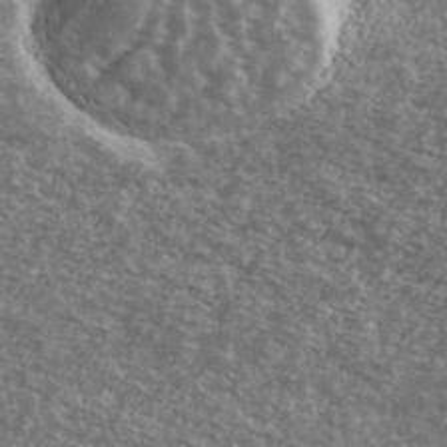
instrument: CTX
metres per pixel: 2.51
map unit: Ave
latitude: 39.9339
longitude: -110.0822
